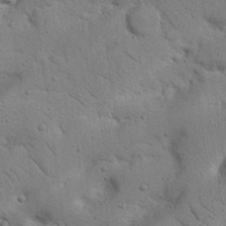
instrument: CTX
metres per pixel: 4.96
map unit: Nhu
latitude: 22.4601
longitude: -74.7435
